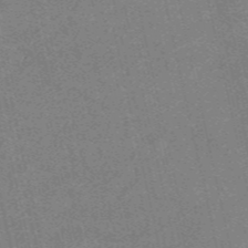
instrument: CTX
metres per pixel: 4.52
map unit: HNb
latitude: -54.5952
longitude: -40.2900
